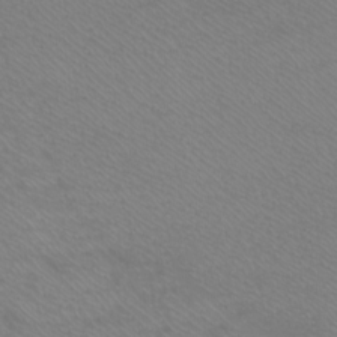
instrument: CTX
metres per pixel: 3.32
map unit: Htu
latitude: -6.3306
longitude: -71.2537
